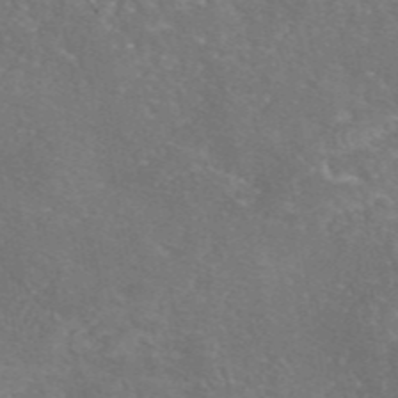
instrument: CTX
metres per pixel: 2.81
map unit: eAb
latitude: 46.2712
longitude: 106.7463
